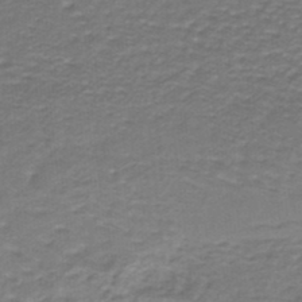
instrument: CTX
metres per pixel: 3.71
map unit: lHb
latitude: -38.2551
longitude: 57.2376
